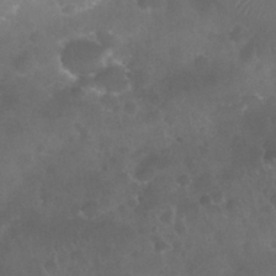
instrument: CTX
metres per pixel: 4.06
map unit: Nhu
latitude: 27.8772
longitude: -62.8191
